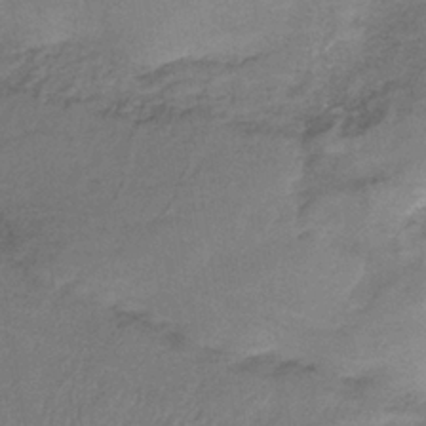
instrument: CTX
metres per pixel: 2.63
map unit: HNb
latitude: -36.2928
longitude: 57.2376
